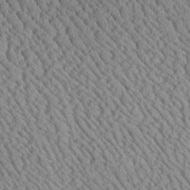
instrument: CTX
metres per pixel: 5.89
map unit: Aa
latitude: 25.2725
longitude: -134.7624
